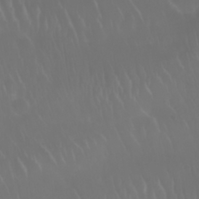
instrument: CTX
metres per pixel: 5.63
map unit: Nhu
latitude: 28.1389
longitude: -62.9514
